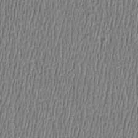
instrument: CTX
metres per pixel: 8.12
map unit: Htu
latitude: -5.3509
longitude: 175.4832
